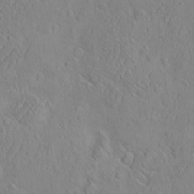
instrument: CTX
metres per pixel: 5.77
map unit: eHh
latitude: -3.2186
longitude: 19.2376
